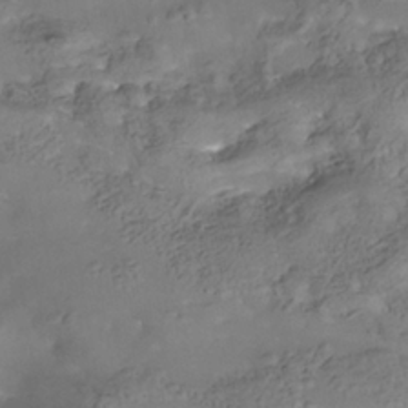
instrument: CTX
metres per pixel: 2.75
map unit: Nhe
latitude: -37.8422
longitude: -118.5923
